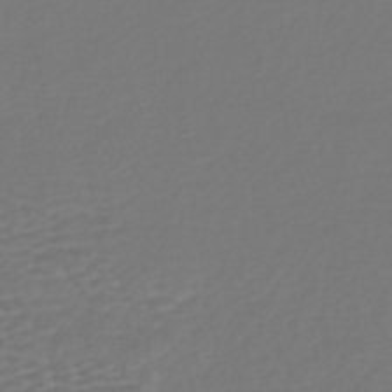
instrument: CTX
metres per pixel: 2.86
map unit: lHb
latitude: -43.3320
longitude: 77.9178
